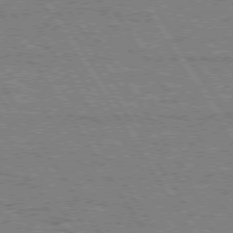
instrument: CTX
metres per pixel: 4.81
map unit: Hpe
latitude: 74.9136
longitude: -154.9892
